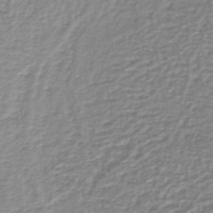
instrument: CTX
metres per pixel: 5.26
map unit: lHb
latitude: -42.1038
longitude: 70.7463
